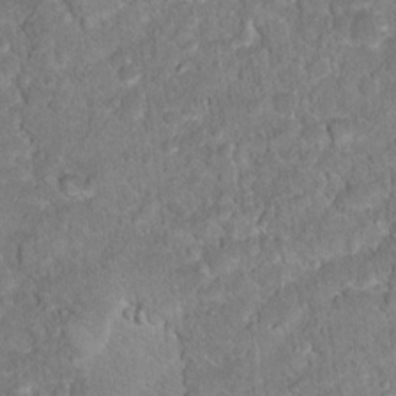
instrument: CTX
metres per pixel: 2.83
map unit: Hto
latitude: 17.1025
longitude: -37.1403
